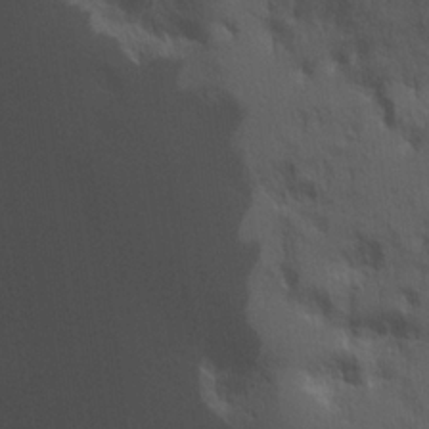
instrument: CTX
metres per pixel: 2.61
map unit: lHvf
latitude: 22.3656
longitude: 141.4076
